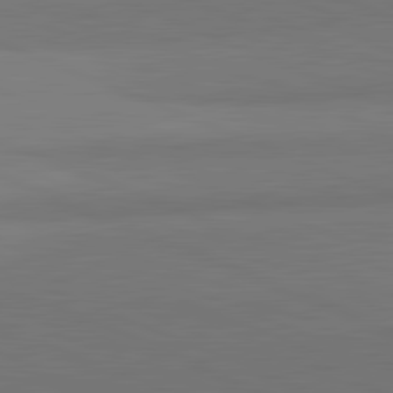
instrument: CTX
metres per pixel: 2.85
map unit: lApd
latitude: 82.1199
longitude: 150.5952
